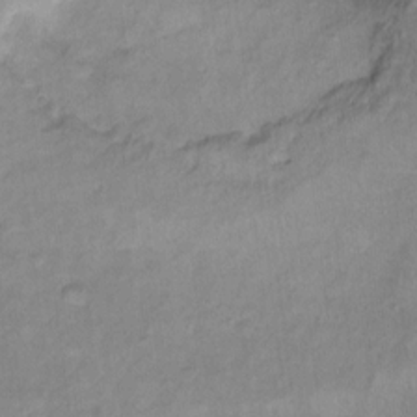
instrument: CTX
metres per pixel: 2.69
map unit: Hto
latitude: 7.7827
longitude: -36.4223
